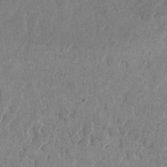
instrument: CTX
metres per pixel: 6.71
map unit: lAvf
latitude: -6.5951
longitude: -114.7435
